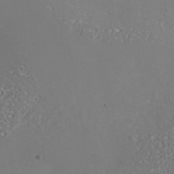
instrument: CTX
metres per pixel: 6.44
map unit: Nhe
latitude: -37.2565
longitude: -90.6679
